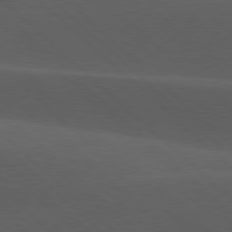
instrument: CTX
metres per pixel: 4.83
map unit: lApd
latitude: 77.6882
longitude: -53.8772
